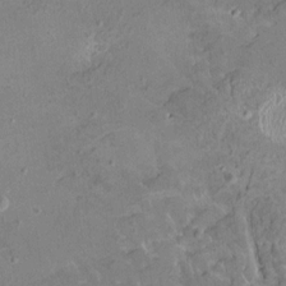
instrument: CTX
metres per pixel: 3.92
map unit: HNhu
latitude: 5.1970
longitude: 3.4454
